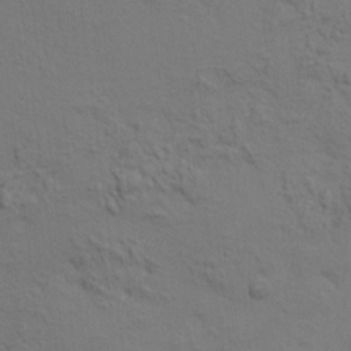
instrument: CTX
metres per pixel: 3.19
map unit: HNhu
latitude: 11.0836
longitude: 23.4832
